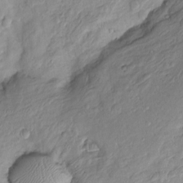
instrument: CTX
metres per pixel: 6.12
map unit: Htu
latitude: -6.2550
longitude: 154.7841
